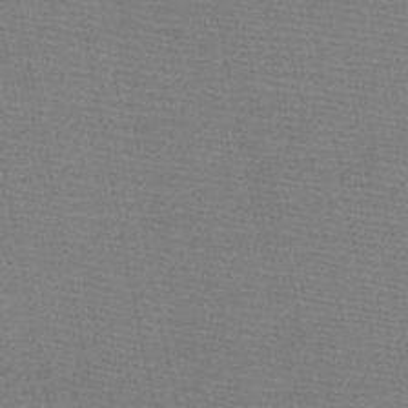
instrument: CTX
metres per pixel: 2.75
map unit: HNb
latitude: -48.5007
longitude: -41.2725
